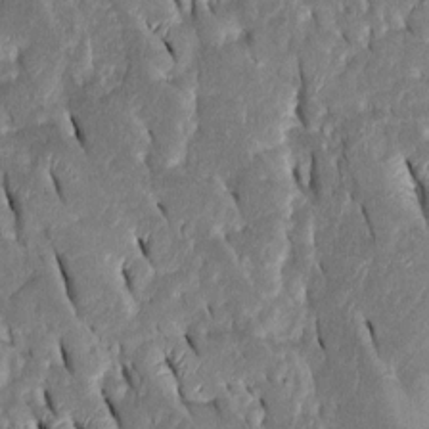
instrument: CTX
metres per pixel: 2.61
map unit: Htu
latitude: -1.2187
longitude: 149.7478
